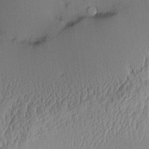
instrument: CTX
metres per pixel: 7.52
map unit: Aa
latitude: 10.0444
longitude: -129.1025
